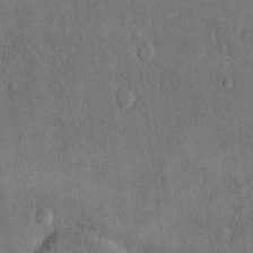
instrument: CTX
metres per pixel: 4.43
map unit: eHh
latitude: 14.9325
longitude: -68.2523
